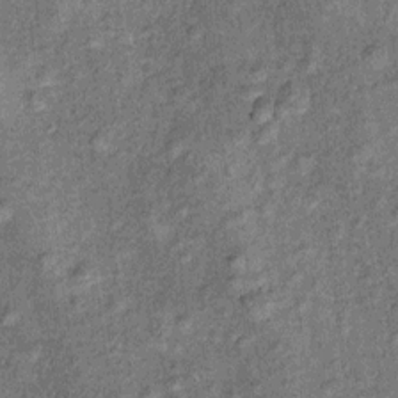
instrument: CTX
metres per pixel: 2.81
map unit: Ht
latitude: 9.9339
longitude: -38.6490
